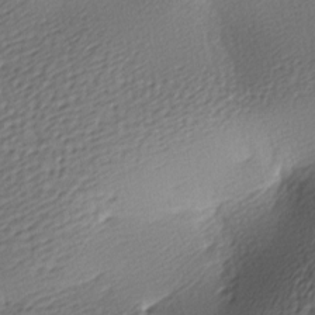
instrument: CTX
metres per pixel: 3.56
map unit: lAa
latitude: -9.2376
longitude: -127.2159
